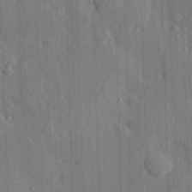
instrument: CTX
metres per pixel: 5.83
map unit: eHh
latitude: 29.7260
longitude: -80.3845
